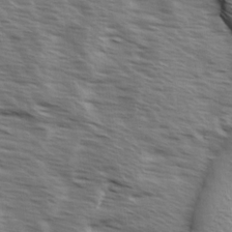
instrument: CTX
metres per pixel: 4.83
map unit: Ave
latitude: 14.3468
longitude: -103.0080
